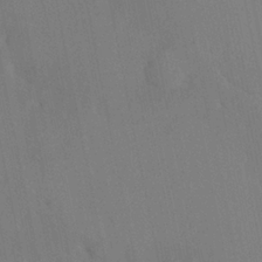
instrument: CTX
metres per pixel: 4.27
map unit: HNhu
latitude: 6.4412
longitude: 4.3873
